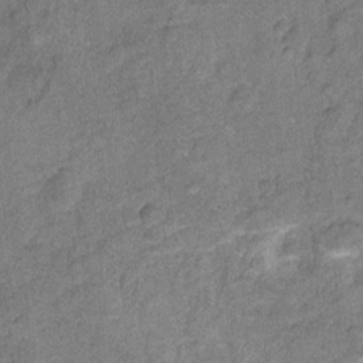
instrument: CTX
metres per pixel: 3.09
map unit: Ht
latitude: 8.5546
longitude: -37.9339
